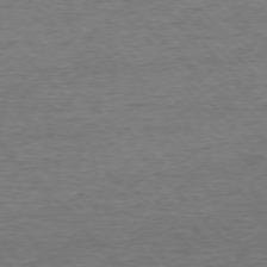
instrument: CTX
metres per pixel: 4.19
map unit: Ap
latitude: -76.5196
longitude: -96.8947
